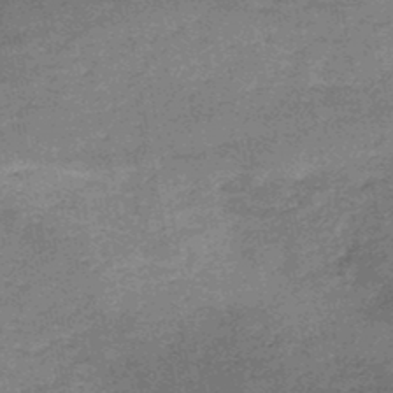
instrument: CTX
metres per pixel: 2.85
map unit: HNb
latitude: -47.0864
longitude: -36.4412
